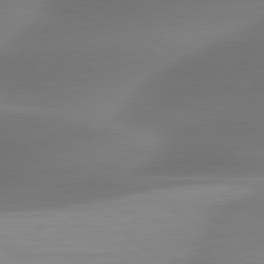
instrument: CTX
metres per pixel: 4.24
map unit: lApd
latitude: 79.9906
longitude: -87.0647
